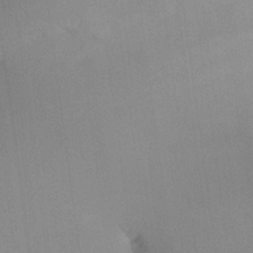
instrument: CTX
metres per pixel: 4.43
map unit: Aa
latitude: 25.4048
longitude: -133.1025
